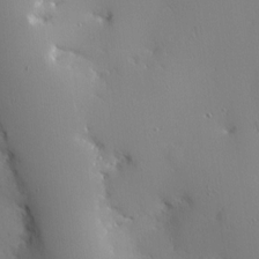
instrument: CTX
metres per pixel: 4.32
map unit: Ave
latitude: 12.4034
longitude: -101.4615
